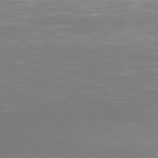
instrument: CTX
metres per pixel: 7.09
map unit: Hpe
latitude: 77.8394
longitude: -125.0647
